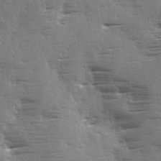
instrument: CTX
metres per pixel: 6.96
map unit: Ave
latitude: 1.9717
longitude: -111.2537
